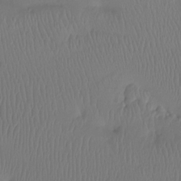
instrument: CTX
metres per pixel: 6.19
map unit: Htu
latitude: -14.9920
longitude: -47.2537
